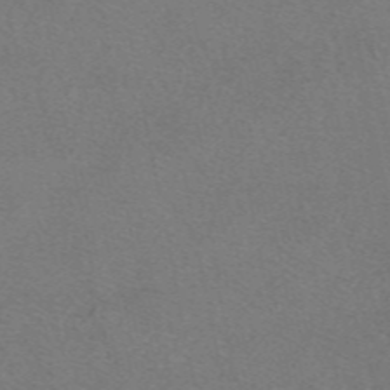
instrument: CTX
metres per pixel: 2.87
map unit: eAb
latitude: 49.0081
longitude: 108.7463
